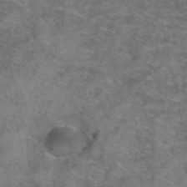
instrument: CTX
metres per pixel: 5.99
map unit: Hto
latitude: 39.6316
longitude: -41.7638
